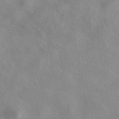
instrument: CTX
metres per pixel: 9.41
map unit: eAb
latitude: 42.6302
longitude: 107.3510
